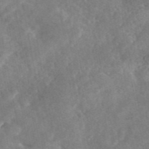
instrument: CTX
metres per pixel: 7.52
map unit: eAb
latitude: 46.4790
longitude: 127.4454
